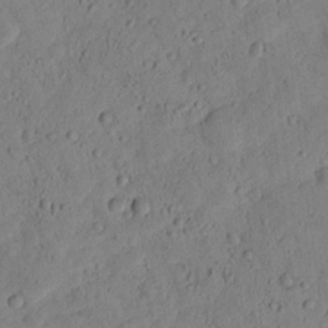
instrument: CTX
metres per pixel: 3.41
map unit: lHvf
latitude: 13.2537
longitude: 177.8045
